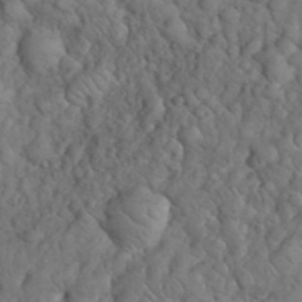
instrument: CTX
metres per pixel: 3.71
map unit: eHh
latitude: 33.0836
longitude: -66.6868
